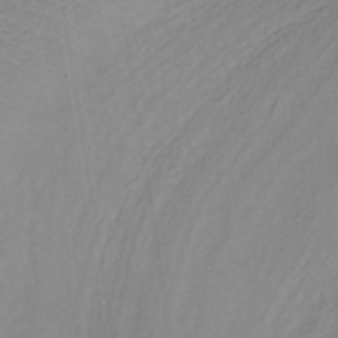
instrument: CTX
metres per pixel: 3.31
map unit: lHb
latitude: -36.0661
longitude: 70.8408
